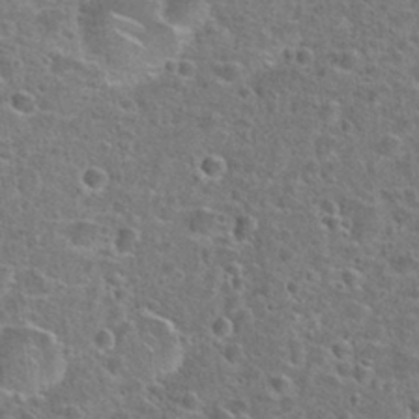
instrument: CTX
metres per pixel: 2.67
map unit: Hto
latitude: 24.0822
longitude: -46.9136
